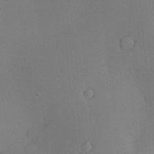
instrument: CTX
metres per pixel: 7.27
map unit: Hve
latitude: -9.3698
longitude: 174.8219
